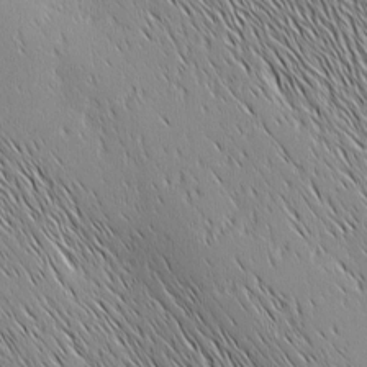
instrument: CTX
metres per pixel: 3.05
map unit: Ave
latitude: 2.2711
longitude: -114.4789
